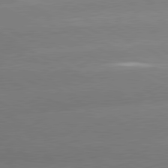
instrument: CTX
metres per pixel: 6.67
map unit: lApd
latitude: 80.5357
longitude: -151.2915
